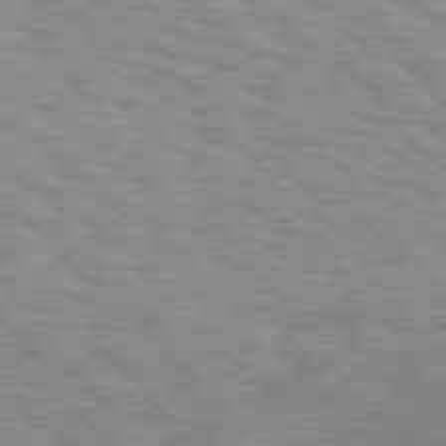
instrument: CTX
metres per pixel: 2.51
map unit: Hpe
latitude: 74.9136
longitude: -143.8772
